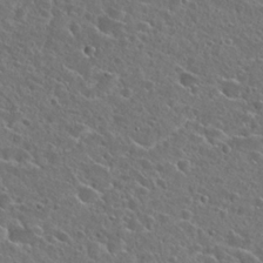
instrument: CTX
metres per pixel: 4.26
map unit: Hto
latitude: 24.6868
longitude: -45.2159
